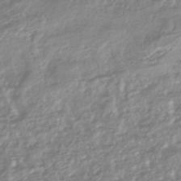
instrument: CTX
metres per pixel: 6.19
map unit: HNhu
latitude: -44.5574
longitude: 96.3495
